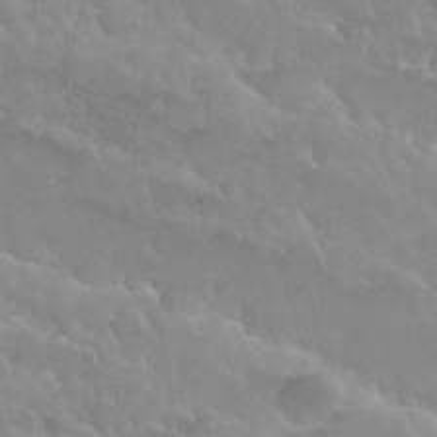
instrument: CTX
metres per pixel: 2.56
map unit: Nhu
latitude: 29.4048
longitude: -55.1970
